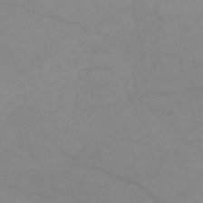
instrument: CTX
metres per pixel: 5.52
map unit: HNb
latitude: -54.3306
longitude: -40.6490
